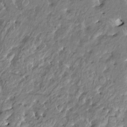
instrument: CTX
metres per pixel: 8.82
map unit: HNhu
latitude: 2.7813
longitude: 8.4818
